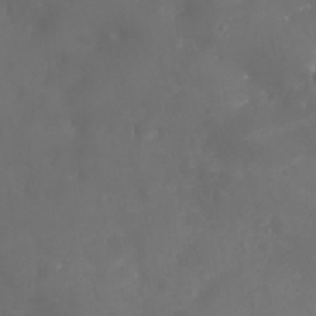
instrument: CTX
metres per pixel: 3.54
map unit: Nhu
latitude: 25.7260
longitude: -63.7828
